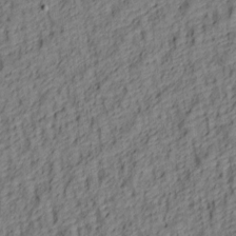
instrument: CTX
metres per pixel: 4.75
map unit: lAa
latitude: 4.8569
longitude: -114.4601
